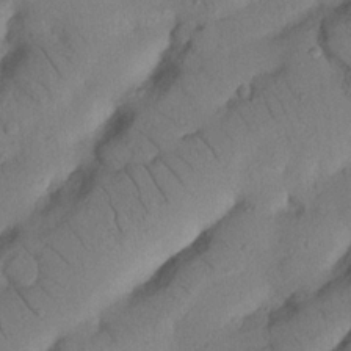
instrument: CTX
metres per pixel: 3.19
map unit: Nhu
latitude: 21.7450
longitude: -75.3293
